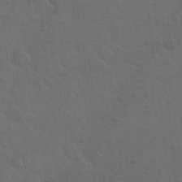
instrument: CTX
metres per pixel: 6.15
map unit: Hto
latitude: 19.2915
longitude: -54.0255
